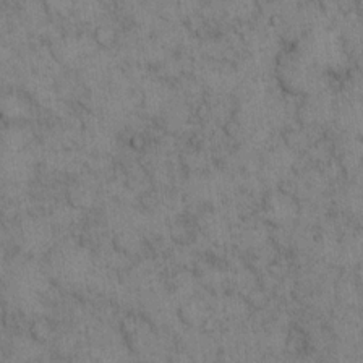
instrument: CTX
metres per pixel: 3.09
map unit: eHh
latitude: 14.7625
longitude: -62.8380
